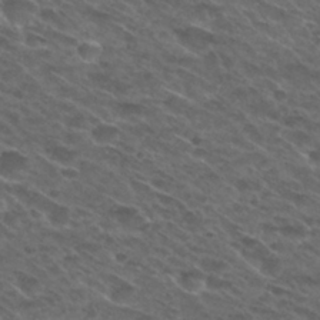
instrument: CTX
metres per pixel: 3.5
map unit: Hto
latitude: 29.8583
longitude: -47.5938
